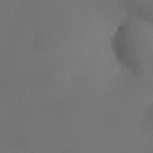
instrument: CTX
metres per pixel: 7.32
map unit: HNhu
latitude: 8.1578
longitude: 11.3888
